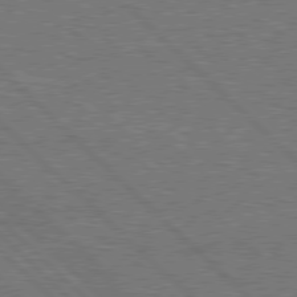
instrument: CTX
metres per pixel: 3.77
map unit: Hpe
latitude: 77.9528
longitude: -151.3481
